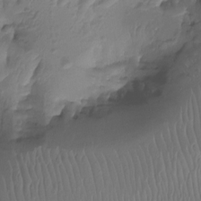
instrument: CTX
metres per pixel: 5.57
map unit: Aa
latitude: -12.7085
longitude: -68.1767
